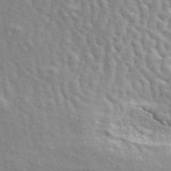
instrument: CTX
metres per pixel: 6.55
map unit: ANa
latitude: 49.6127
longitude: -82.5545
